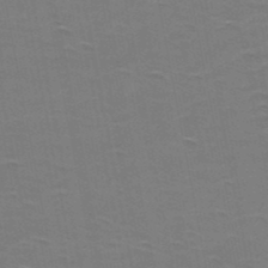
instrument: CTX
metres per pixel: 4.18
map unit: HNb
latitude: -48.6708
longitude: -48.2711
